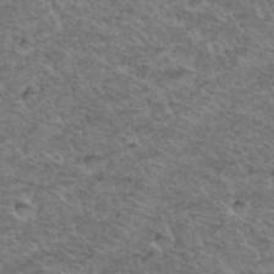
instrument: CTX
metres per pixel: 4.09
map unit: Hto
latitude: 37.1026
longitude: -47.0837
